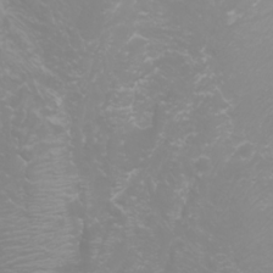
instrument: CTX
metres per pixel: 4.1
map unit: Htu
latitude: -0.4062
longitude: -77.0080
